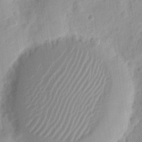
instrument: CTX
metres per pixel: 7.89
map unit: eHh
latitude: 8.3845
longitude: -74.9136
